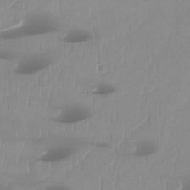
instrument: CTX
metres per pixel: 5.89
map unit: Ht
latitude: -14.4251
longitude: -51.1781
